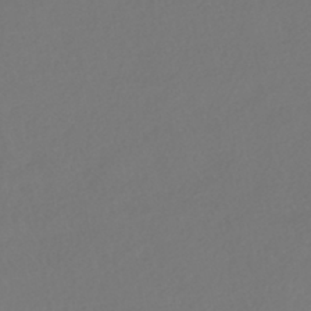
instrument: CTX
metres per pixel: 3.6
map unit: HNhu
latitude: -42.2550
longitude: 93.4265
